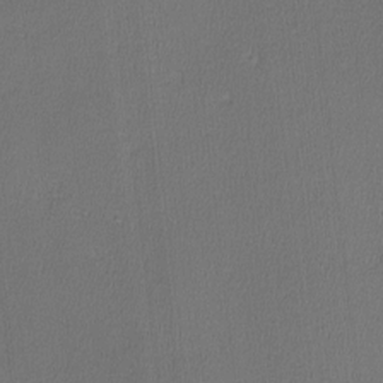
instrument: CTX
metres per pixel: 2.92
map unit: lHvf
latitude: -11.7856
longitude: -99.6316
